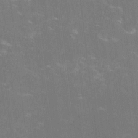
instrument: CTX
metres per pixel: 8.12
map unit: lHvf
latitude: -14.0472
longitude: -100.7813
